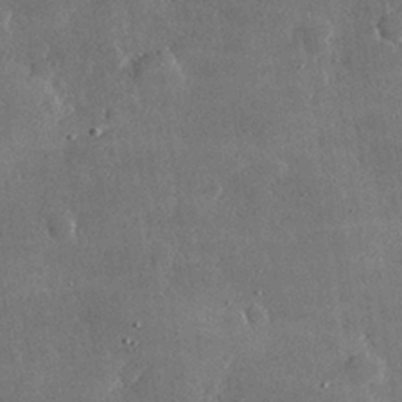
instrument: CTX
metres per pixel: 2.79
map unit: lHvf
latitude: 30.5168
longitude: -93.4993
